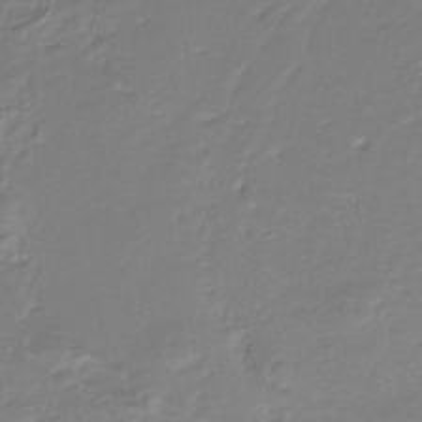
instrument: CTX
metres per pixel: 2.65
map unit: lHb
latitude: -36.2550
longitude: 58.5762
